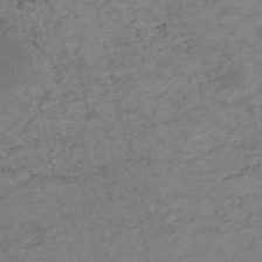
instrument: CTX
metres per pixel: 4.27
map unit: HNb
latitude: -53.9367
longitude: -46.2145
